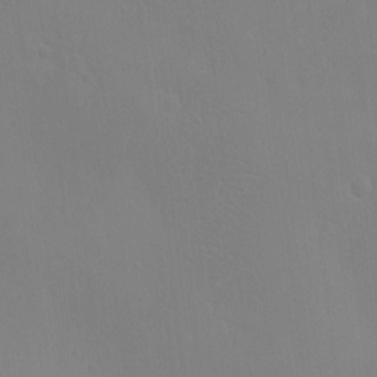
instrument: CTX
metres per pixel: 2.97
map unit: eHh
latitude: -3.3131
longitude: 19.5399
